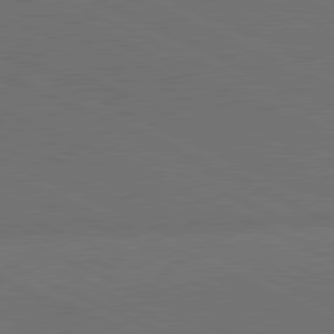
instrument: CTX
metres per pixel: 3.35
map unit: lApd
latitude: 81.2348
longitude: 148.2929
